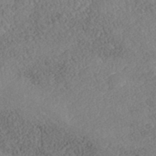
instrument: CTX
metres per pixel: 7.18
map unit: Nhe
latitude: -41.2376
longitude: -111.0837
